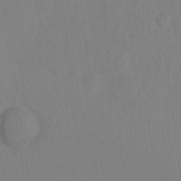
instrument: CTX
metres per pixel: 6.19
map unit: Hto
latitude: -6.6518
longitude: -49.7639
